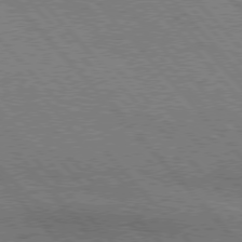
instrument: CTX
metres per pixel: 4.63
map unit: Hpe
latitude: 76.2900
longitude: -150.8002
